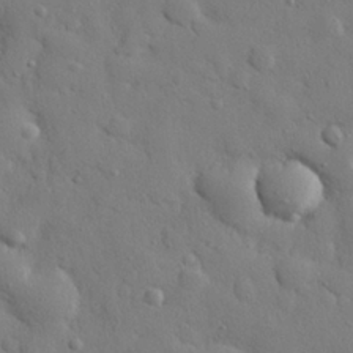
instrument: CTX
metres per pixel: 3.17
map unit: eHh
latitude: 27.4427
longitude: -78.5546
